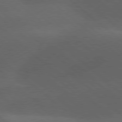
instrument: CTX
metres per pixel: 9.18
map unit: lApd
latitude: 78.1956
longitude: -52.4412
